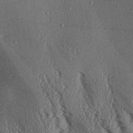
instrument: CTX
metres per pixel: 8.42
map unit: Aa
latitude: 31.1404
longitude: -137.5938
